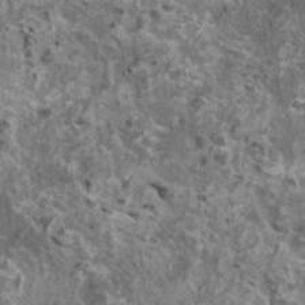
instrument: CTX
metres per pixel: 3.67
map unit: HNhu
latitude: 2.1200
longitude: 4.5007
